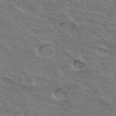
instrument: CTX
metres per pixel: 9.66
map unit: Hto
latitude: 33.1592
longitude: -45.8016
